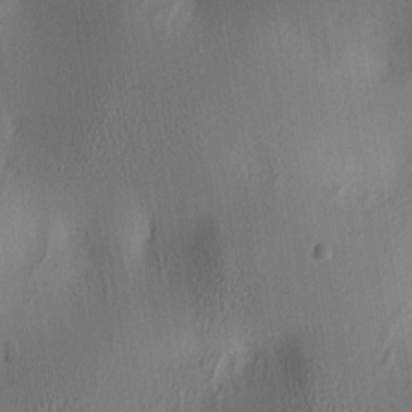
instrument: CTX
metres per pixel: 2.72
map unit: lAa
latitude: 5.2537
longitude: -113.2348
